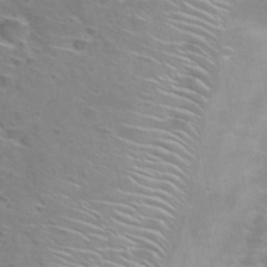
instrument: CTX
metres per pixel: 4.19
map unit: Nhu
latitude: 29.1781
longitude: -48.6113
